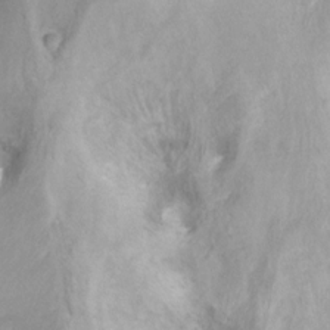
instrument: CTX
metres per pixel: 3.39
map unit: Ht
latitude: -16.2929
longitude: -42.5168
